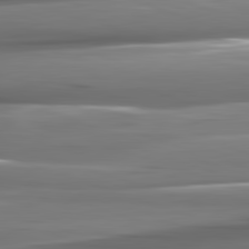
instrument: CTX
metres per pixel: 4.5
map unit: lApd
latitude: 82.3278
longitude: -141.0080
